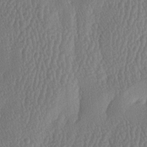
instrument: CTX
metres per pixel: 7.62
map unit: lAa
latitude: -6.8786
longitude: -130.2334
